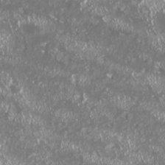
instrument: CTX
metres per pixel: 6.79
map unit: HNhu
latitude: -2.5951
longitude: 11.1620
